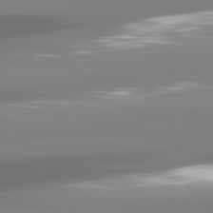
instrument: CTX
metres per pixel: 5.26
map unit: lApd
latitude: 81.4048
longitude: -138.2711
